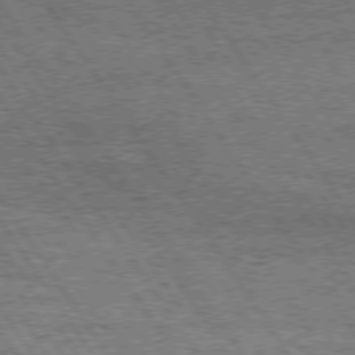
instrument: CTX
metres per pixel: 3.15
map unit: Hpe
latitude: 74.3656
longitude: -151.3481
